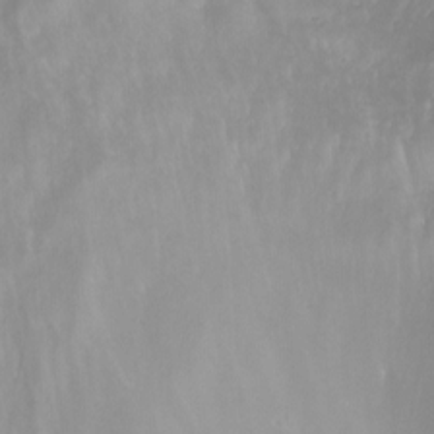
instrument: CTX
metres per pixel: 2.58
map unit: Aa
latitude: -13.3699
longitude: -67.0080
